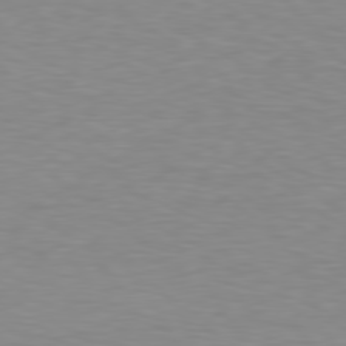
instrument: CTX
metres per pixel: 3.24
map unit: Hpe
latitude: 78.3279
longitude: -121.9528
